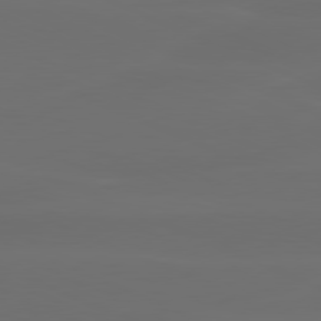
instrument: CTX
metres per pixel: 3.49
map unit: lApd
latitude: 80.4223
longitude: -118.7624
